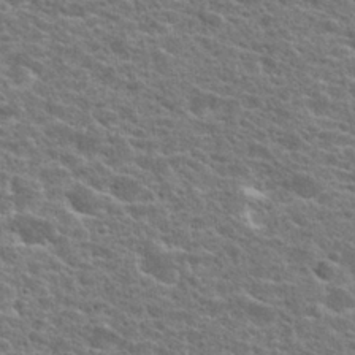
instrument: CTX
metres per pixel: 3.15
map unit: Hto
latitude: 24.4790
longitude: -47.7261
